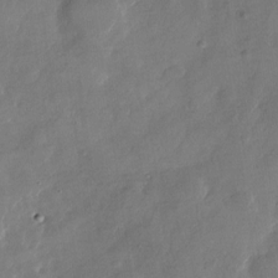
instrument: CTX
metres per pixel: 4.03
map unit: Nhu
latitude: -28.2740
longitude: -73.0270
